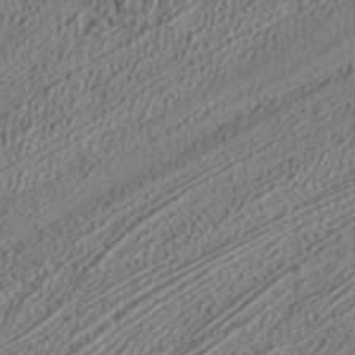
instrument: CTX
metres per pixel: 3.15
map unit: ANa
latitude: 37.6127
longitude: 19.9745
